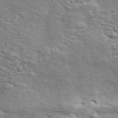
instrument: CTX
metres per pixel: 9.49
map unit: ANa
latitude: 49.2159
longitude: -82.1955
